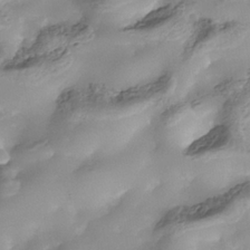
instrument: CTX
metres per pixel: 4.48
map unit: Nhe
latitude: -37.8611
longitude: -119.0080
